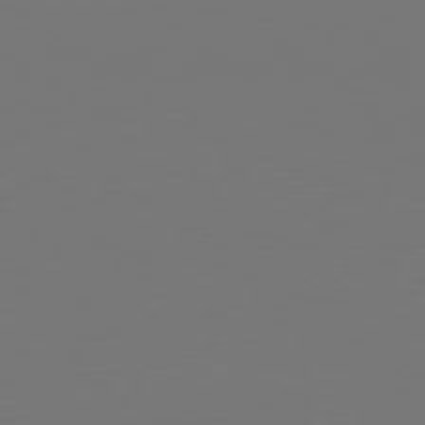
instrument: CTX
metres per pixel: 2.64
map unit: Hpe
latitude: 78.7247
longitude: -137.5182
